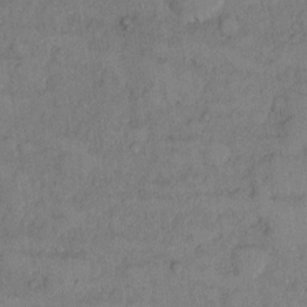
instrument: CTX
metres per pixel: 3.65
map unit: Hto
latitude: 9.1592
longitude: -58.5924
